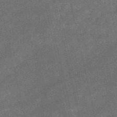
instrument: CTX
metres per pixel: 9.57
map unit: HNb
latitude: -52.5384
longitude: -40.4412
